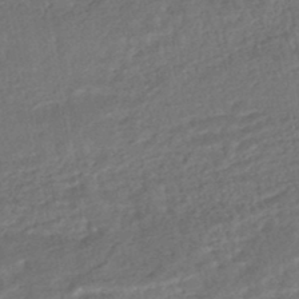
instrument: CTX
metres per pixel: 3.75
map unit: HNhu
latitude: -45.9367
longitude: 102.1606
